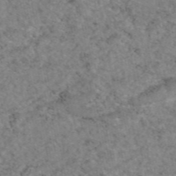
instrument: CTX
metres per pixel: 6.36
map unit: eAb
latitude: 47.6694
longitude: 113.0109
